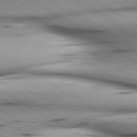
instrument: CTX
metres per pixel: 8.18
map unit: lApd
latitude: 80.3467
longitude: 158.8596
